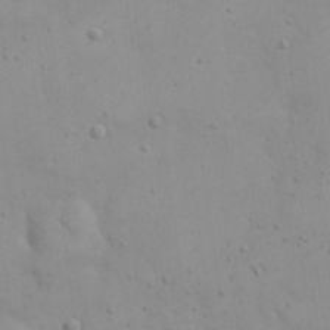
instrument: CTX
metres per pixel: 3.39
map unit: eHh
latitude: 20.3090
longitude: -61.6694
